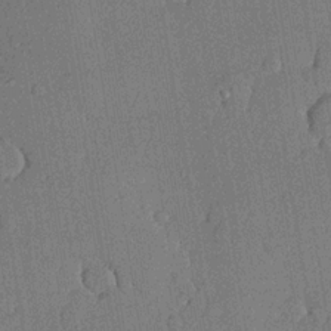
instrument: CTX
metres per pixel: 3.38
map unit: lHvf
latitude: 20.4601
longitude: 144.9920
